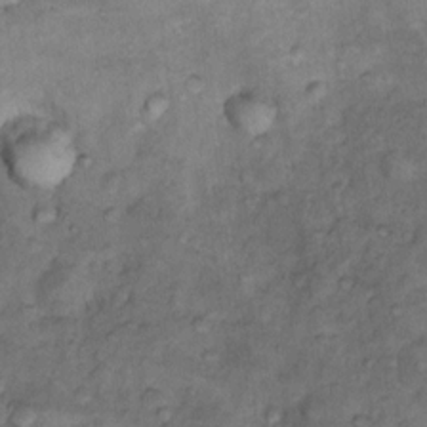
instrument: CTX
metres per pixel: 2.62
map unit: Nhu
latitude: 10.6113
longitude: -26.8758
